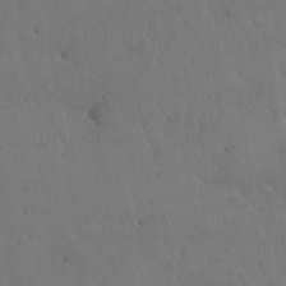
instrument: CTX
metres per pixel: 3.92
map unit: Hto
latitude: 17.8394
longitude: -59.9150
